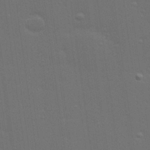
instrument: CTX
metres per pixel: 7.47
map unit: Hve
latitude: 27.8395
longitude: -92.8191
